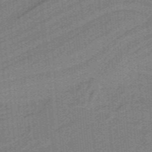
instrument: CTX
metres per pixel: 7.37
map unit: HNb
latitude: -38.4818
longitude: 53.7288
